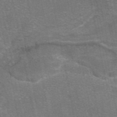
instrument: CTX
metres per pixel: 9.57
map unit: eAb
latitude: 47.3482
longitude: 105.2565
